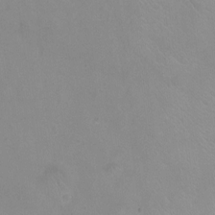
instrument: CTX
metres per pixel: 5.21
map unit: Nhu
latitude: -11.8989
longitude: -40.5734
